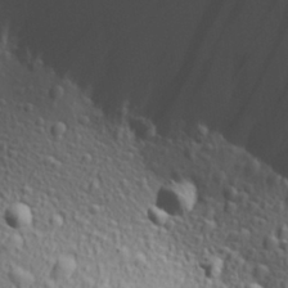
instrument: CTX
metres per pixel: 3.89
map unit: Aa
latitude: 29.5938
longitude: -139.8016
